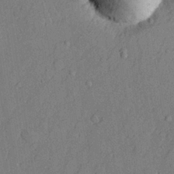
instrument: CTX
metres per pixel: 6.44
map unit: lHvf
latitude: 21.6505
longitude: 144.3495
